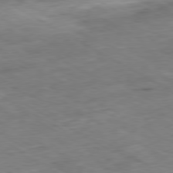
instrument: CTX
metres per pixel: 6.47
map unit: Ap
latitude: -80.2929
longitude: -83.7638
